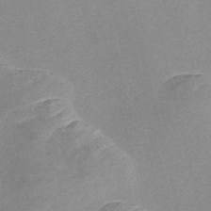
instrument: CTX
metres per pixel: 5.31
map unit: Nve
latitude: -56.8597
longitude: 58.8974
